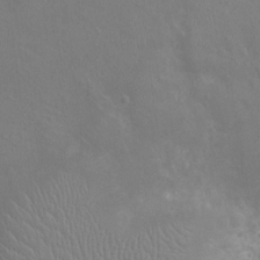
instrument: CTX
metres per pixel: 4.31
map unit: Ht
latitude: -4.3873
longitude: -17.7828
